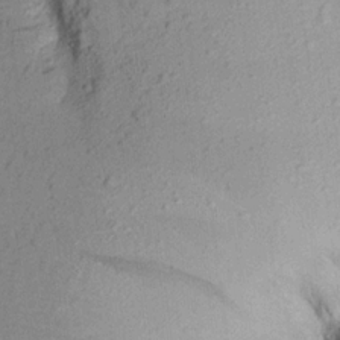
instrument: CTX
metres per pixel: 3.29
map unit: Aa
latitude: 16.1389
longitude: -146.7247
